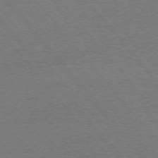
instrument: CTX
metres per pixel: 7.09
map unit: Ap
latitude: -76.4251
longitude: -96.2145
